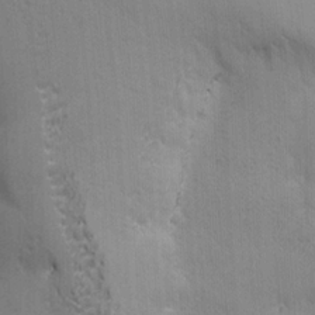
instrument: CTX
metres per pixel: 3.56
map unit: Ave
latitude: -6.7652
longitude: -120.5924
